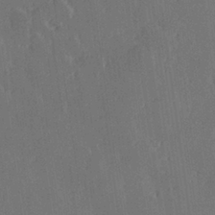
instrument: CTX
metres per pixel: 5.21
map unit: Hve
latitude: 27.9717
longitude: 145.2376
